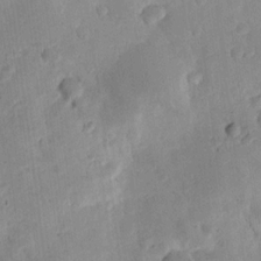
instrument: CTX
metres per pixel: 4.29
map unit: lAvf
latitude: 8.8191
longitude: 169.3887
